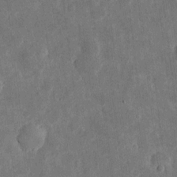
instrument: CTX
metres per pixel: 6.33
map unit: eHh
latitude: 5.1025
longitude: -71.7827
